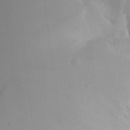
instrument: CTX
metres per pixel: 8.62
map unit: Aa
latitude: 24.6301
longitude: -132.1200
